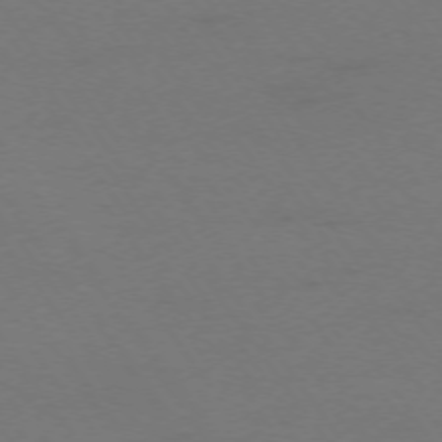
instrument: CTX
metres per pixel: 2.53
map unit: Ap
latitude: -74.5574
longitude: -73.3671
